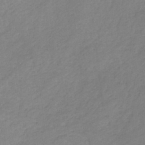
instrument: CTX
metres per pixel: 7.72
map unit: HNb
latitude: -44.6519
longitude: -37.4993
